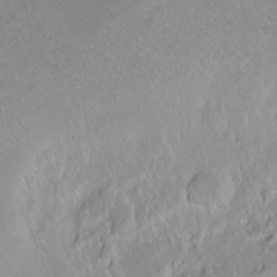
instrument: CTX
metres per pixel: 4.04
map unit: Ht
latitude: -8.1039
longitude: -36.3279
